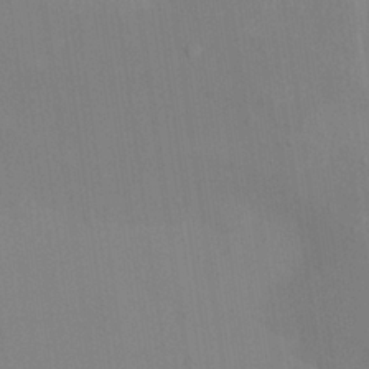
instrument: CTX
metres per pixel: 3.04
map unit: HNhu
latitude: 5.4804
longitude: 4.6140
